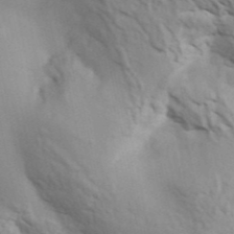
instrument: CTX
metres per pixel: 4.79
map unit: ANa
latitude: 42.0822
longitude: 50.1416
